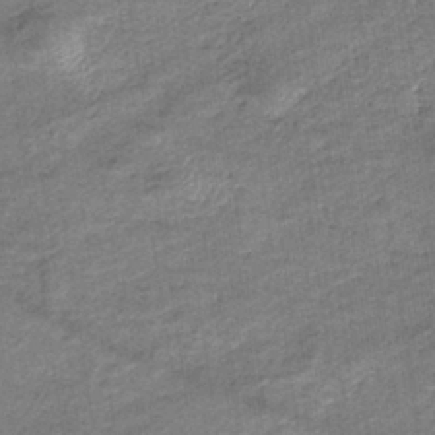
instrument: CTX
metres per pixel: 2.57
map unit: eHb
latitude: -37.4454
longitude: 77.3321
